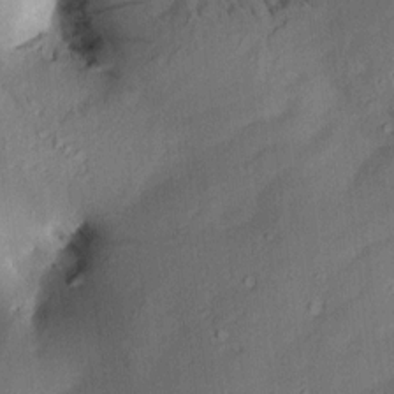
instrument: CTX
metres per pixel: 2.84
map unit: Aa
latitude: 10.3467
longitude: -142.9136
